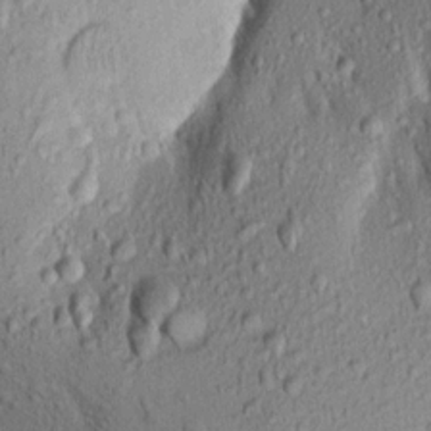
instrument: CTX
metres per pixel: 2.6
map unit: Aa
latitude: 18.6112
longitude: -148.9325
